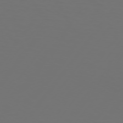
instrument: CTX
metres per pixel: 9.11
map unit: Hpe
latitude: 74.9703
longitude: -129.7827
